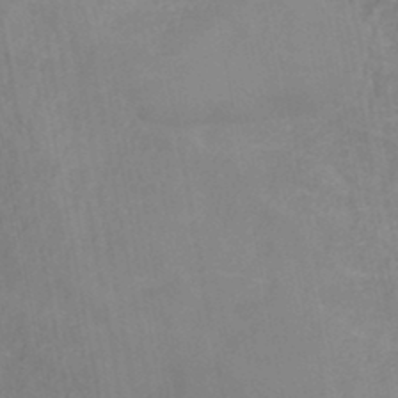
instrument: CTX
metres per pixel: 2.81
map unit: HNb
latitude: -44.9731
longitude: -44.9702
